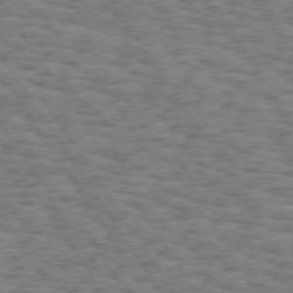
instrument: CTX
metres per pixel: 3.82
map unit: Hpe
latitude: 73.4994
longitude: -130.7436
